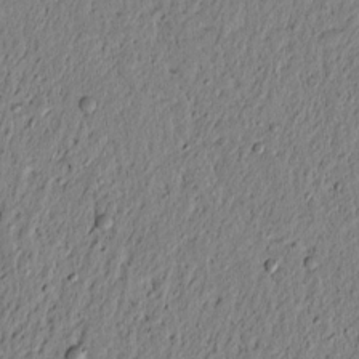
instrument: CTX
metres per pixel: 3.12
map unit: lAvf
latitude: 6.1578
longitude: 164.2929
